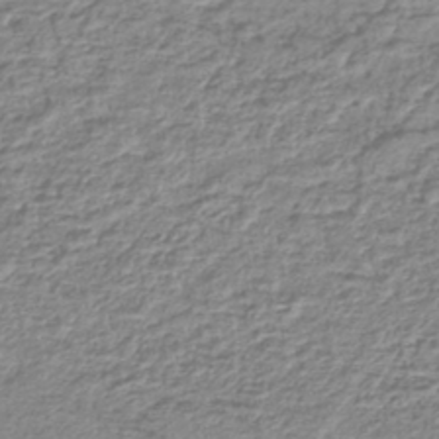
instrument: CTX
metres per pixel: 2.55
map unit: lHb
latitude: -42.5384
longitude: 73.2376
